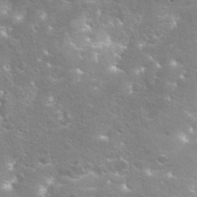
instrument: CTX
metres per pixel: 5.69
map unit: Hto
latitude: 25.7638
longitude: -45.1970
